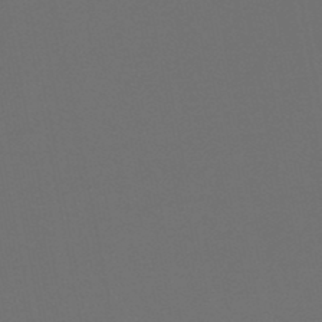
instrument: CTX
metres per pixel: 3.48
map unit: HNb
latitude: -47.5588
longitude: 56.1228
